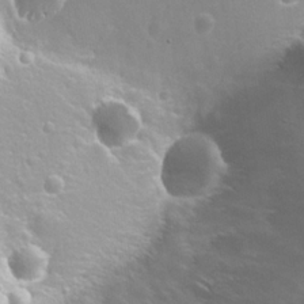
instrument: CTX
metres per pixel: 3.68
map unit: Nhu
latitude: 20.3090
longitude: -31.4616
